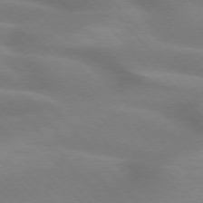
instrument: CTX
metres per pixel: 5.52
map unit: lApd
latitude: 74.3089
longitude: -61.1214
